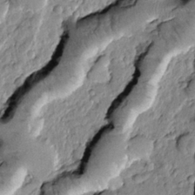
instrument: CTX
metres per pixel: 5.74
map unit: Htu
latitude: -1.9745
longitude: 173.4643
